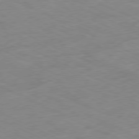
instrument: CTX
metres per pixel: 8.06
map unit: Ap
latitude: -80.1039
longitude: -67.7449
